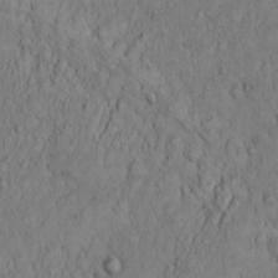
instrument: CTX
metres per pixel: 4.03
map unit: Hto
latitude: 11.8961
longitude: -57.6504
